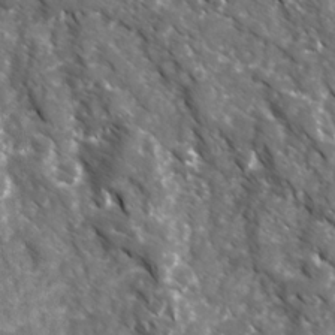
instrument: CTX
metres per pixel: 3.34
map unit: Ave
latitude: 16.7624
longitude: -131.0459
